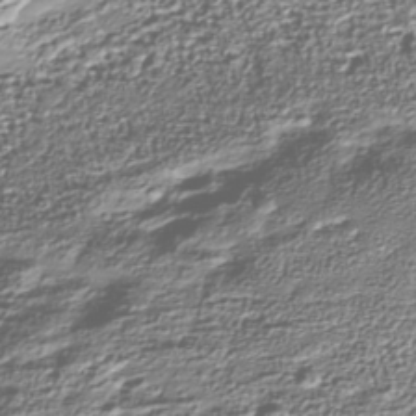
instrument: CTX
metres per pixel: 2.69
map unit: Nhu
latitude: -38.2929
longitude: -82.0822
